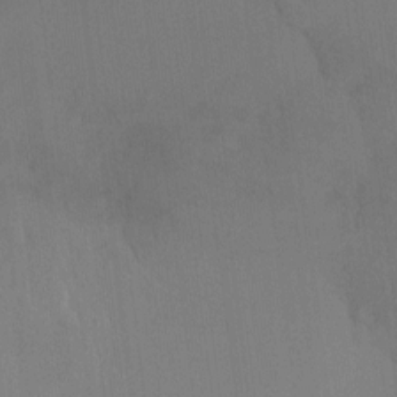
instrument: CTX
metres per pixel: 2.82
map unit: Hto
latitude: -13.0109
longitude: -40.3467
